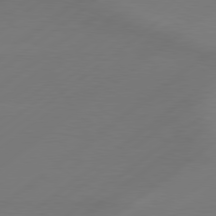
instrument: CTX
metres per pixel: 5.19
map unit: Hpe
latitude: 78.9892
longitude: -131.5183
